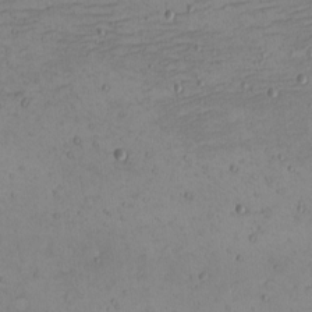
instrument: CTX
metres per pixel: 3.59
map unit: eHh
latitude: -5.1809
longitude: -81.6694
